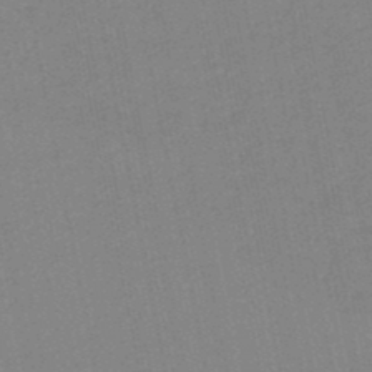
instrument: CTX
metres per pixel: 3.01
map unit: HNb
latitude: -48.1039
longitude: 59.5210
